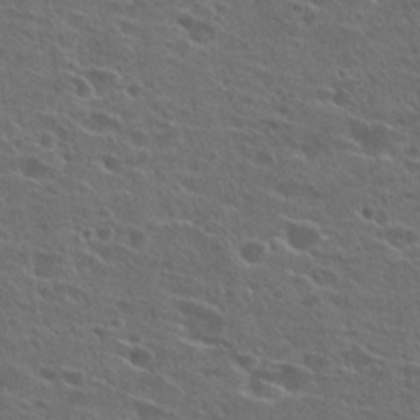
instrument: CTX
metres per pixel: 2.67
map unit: Hto
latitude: 26.8380
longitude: -45.4615
